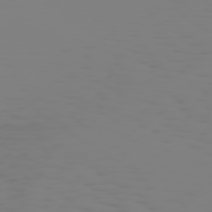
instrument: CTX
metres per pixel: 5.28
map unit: Hpe
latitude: 74.9325
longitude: -127.3293
